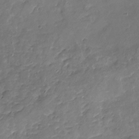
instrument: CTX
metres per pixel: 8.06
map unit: Nhu
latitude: -19.0109
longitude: -57.0836
